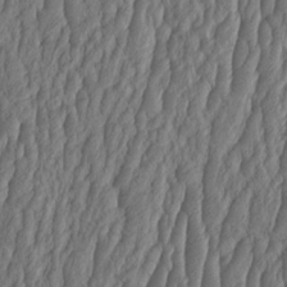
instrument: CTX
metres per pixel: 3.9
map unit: HNhu
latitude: -1.6155
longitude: 13.4643
